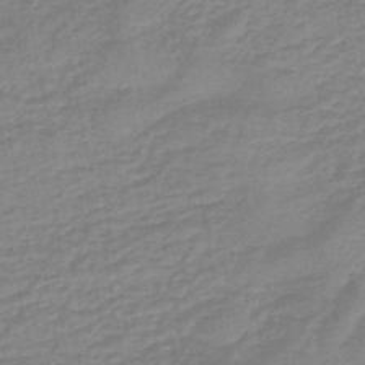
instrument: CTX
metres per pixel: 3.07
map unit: eHb
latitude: -44.8786
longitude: 81.8989
